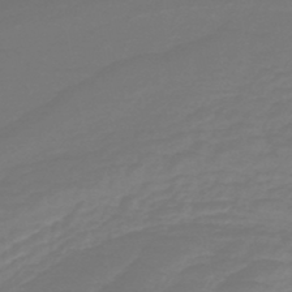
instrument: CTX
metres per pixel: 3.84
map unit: HNb
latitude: -46.1417
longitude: 52.6140
